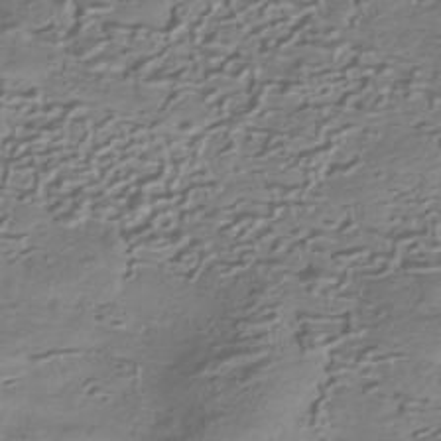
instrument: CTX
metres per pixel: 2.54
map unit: HNhu
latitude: -42.2172
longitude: 100.6140
